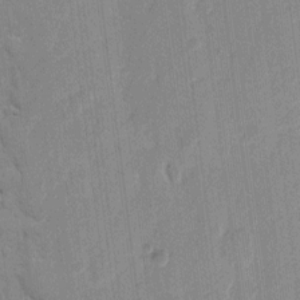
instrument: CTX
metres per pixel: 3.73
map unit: eHh
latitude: 9.8017
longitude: -66.8946
